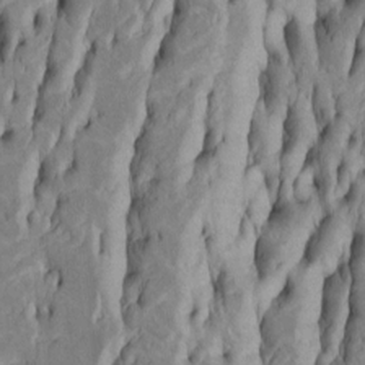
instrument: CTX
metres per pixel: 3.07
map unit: Htu
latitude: -5.2942
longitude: 151.6910
